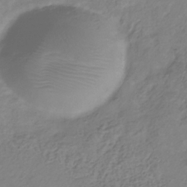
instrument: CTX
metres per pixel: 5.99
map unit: Hve
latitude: -33.8612
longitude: 91.5399
